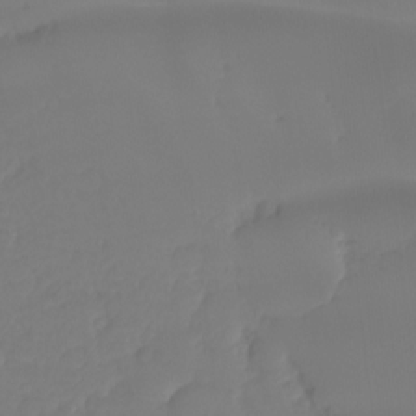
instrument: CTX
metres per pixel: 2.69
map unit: Ht
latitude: -14.4629
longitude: -57.1403
